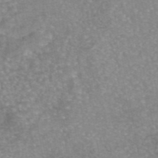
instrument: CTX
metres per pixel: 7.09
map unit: eAb
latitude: 45.6127
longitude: 104.7274
